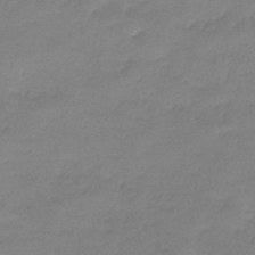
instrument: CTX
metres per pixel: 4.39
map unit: lHb
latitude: -42.5384
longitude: 58.8596
